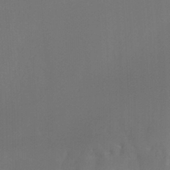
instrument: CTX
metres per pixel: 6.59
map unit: Ht
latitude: -5.0486
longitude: -62.7624
